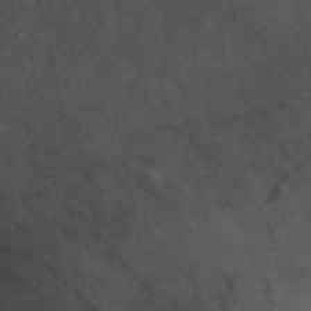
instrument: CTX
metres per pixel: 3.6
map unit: ANa
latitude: 49.4615
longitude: -72.2523
